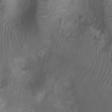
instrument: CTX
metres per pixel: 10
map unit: Nhu
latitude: -10.2362
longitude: -21.3860
